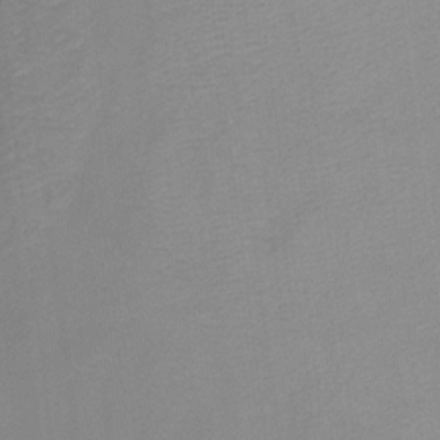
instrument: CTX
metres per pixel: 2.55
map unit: Ht
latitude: -7.1620
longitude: -34.5923
